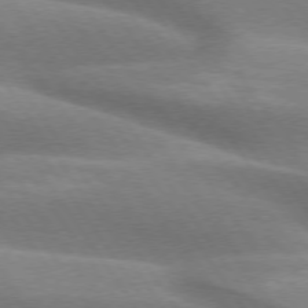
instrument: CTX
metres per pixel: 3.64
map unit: lApd
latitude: 74.5735
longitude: -49.1025
